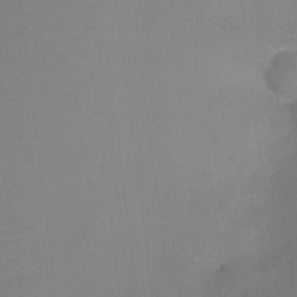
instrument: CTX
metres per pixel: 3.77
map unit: Ht
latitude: -3.9745
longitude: -27.8961
